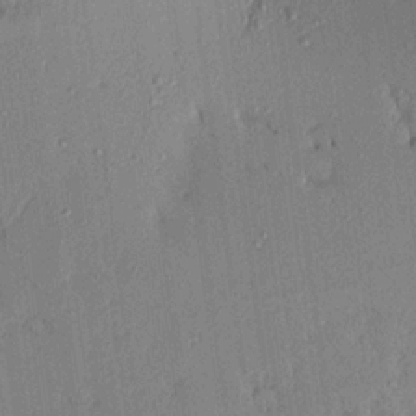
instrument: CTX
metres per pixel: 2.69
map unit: Aa
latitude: 16.7624
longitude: -148.6113
